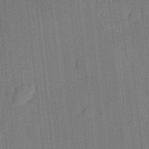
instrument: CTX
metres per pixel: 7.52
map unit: lHvf
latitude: 20.4790
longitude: 141.1431
